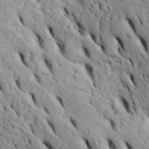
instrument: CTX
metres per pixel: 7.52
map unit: Htu
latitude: -3.1053
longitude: 151.6532
